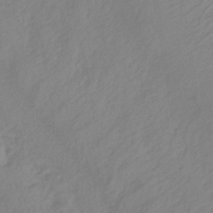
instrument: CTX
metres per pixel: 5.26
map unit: lHb
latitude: -36.4062
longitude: 70.6519
